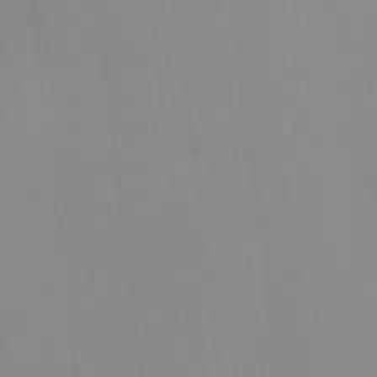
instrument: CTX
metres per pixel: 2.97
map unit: HNhu
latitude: -1.5966
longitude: -7.1781
